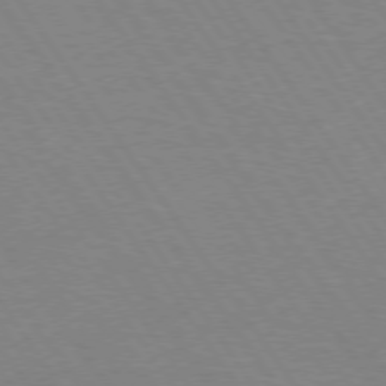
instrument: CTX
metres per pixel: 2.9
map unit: Hpe
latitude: 74.0822
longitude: -140.8002
